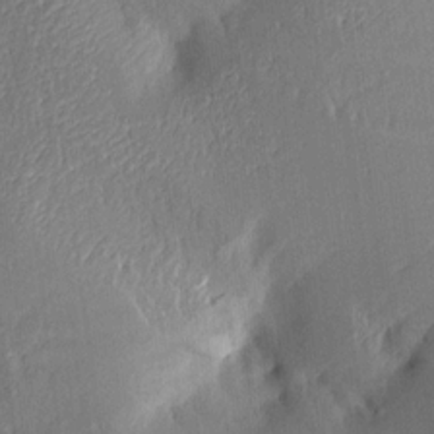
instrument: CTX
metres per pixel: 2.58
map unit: Aa
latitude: 15.3482
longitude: -148.2145
